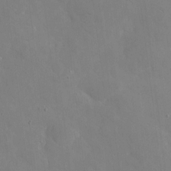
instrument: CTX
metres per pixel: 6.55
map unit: eHh
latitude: 4.4790
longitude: -68.0633
